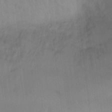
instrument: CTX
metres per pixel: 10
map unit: Ht
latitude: -6.1605
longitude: -25.7827
